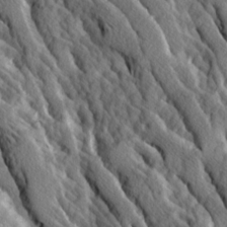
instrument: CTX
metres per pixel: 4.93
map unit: Ave
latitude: 13.9339
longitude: -133.9339
